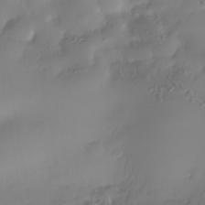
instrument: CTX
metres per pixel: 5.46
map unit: Nhe
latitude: -35.2565
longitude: -144.6490
